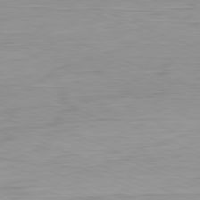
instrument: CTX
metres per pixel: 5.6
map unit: Ap
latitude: -81.8045
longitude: -75.4615
